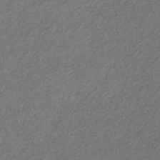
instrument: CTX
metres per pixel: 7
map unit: eHb
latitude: -32.1795
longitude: 69.2564
